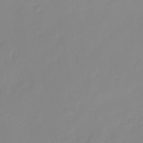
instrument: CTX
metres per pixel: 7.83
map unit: Nhu
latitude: -28.7274
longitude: -63.8962
